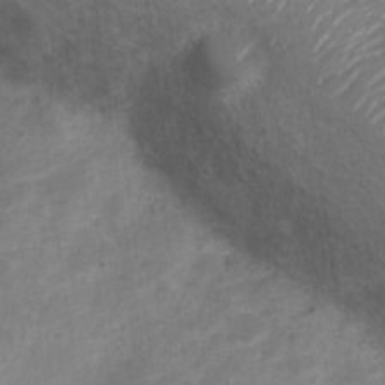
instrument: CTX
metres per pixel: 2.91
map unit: Nve
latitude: -20.3117
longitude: 107.8801
